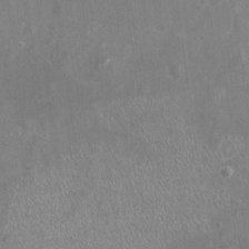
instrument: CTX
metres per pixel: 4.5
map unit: Nhu
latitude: -17.5399
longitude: -57.0836
